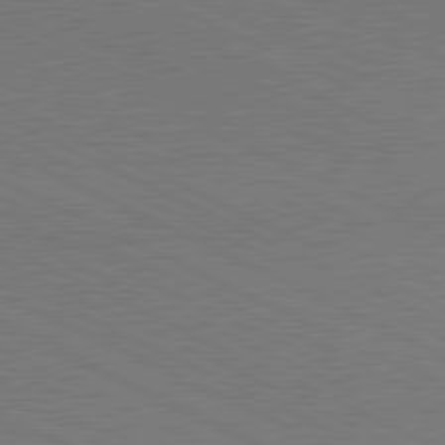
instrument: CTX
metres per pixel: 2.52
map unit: lApd
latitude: 80.9892
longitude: 148.4062
